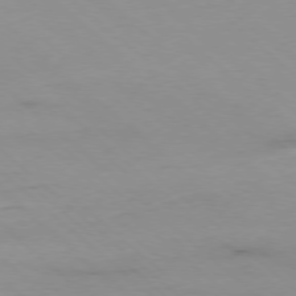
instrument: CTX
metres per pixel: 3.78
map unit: Ap
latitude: -78.0850
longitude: -90.1767
